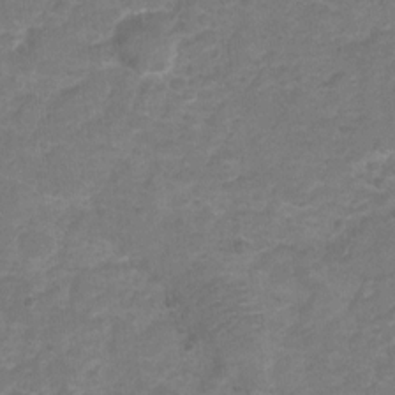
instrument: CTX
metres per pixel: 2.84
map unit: Hto
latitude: 5.6505
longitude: -31.3293
